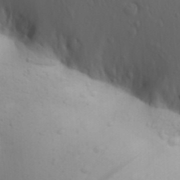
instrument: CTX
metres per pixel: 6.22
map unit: Aa
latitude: 30.2145
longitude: -146.1389
